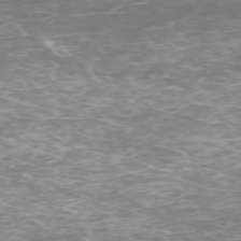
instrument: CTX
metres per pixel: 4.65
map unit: Hpe
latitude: -71.7289
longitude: 7.8233
